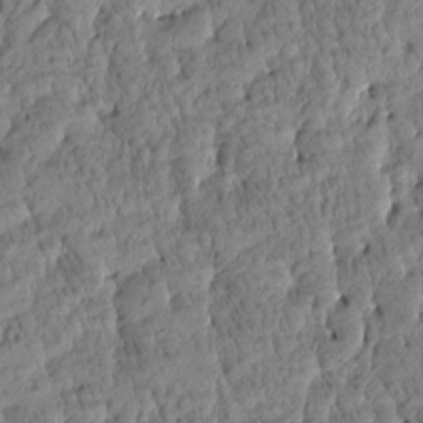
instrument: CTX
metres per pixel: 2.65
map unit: Htu
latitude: -4.1983
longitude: 177.0298
